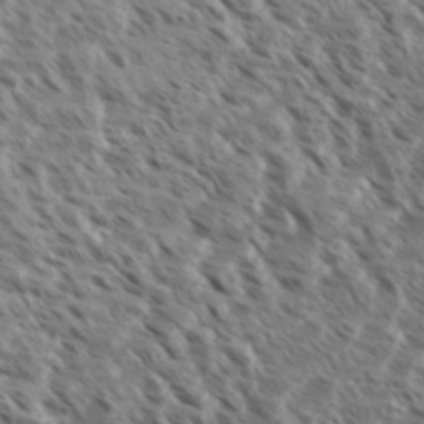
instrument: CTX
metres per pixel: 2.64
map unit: eHh
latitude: 35.8583
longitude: -138.6868
